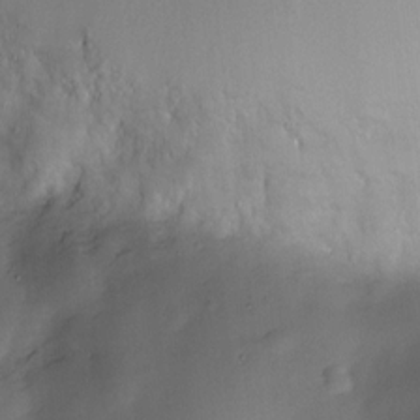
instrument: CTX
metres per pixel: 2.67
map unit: Nve
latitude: -23.2565
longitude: -138.8758
